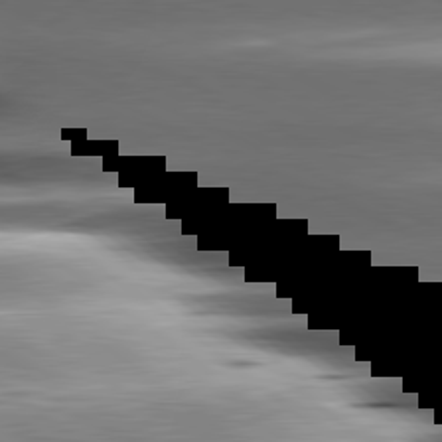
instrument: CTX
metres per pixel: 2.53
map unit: lApd
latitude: 80.8569
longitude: -143.4427
